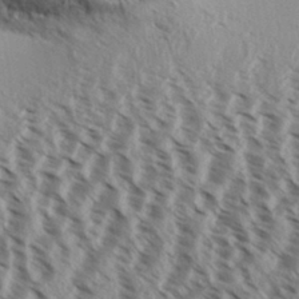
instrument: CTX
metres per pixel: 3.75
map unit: Aa
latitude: 32.9892
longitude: -138.4412
